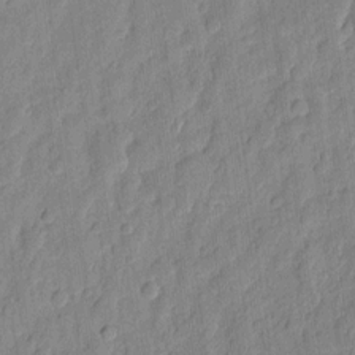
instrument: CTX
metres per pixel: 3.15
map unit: eHh
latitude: 7.5182
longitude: -74.1200
